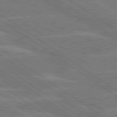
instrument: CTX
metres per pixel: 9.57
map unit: lApd
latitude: 79.8395
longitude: -121.6127
